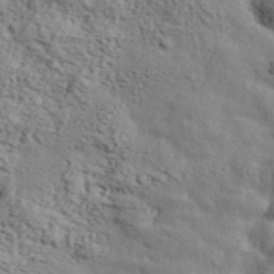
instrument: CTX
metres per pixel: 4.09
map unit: lHvf
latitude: 37.6127
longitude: -86.7435
